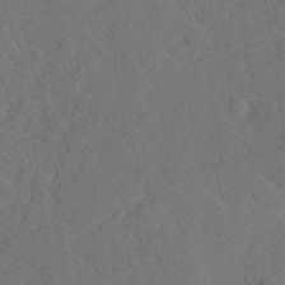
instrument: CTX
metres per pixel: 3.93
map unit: lHvf
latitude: 26.3089
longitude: 143.7855
